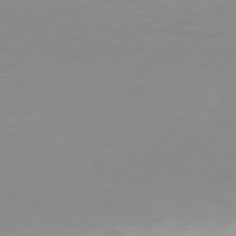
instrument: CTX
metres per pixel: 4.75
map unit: Hpe
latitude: 77.4993
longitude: -162.1767
